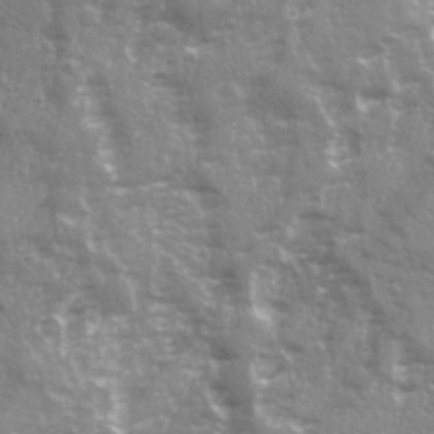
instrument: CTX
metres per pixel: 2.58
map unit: Ave
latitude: 21.8584
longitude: -132.7057
